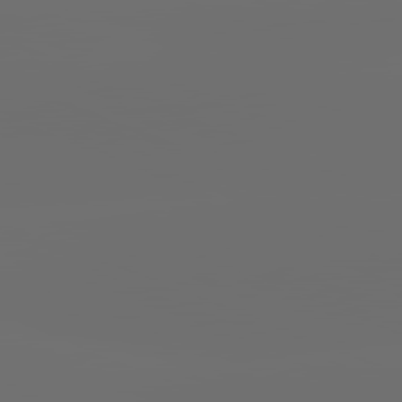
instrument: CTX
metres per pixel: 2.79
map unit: lApd
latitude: 82.1011
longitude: -164.5168
